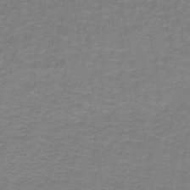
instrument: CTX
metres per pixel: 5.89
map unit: lHb
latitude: -42.5195
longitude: 56.6896
